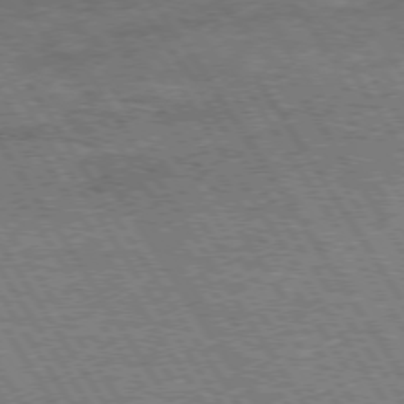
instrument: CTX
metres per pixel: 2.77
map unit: Hpe
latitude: 73.7072
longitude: -143.2348
